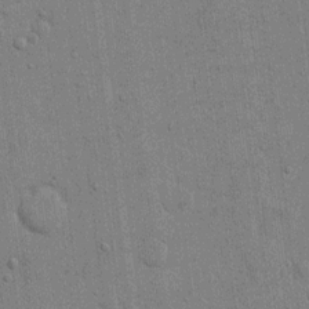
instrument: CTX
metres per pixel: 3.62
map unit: eHh
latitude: 14.3468
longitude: -68.6680
